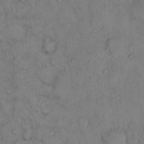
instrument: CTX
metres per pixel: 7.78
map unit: eHh
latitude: 13.1592
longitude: -62.9136
